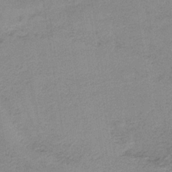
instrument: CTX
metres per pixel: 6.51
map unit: HNb
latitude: -34.3117
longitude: 59.5966
